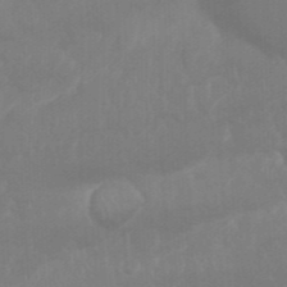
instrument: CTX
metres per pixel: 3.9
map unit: Nhu
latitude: 24.9891
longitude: -61.2159
